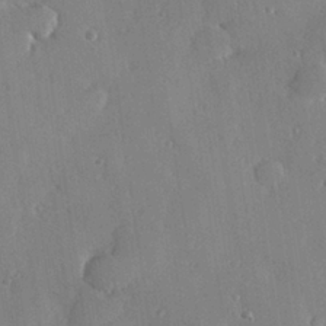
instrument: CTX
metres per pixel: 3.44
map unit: Hve
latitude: 26.8569
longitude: -92.1577
